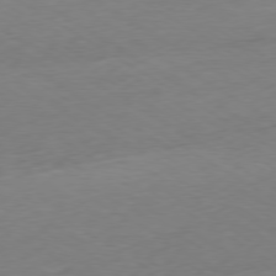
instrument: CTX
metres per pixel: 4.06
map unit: Ap
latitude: -78.8408
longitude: -57.7638
